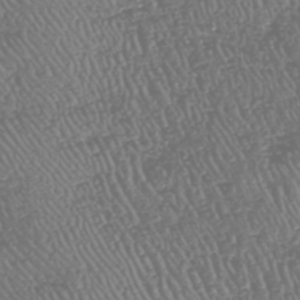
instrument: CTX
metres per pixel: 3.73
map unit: HNhu
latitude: -47.7288
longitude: 28.9731
